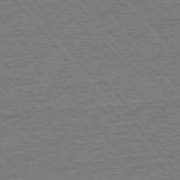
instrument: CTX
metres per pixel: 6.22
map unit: Ap
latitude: -77.1998
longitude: -96.4601
